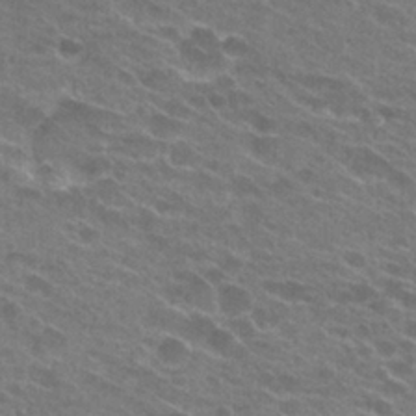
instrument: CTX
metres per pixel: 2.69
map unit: Hto
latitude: 24.9702
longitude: -43.7828
